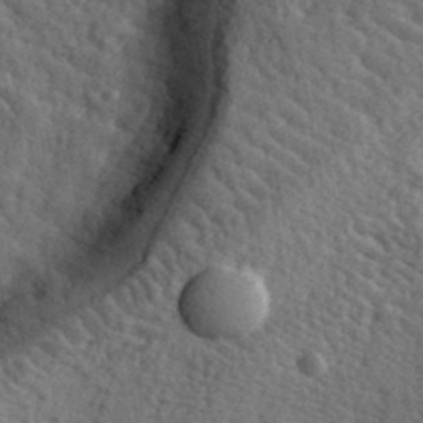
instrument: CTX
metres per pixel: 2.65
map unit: eHh
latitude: 36.1011
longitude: -80.2900
